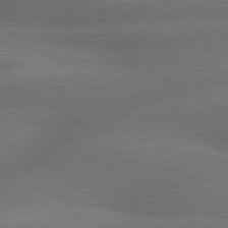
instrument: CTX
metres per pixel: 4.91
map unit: lApd
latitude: 79.6694
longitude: -153.8395
